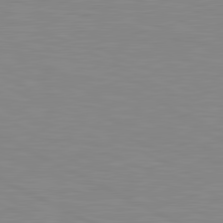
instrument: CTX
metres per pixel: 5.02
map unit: lApd
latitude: 81.1781
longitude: -172.0255
